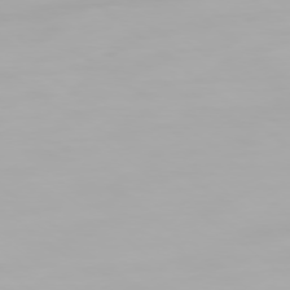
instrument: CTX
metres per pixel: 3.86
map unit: Ap
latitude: -78.8219
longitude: -96.0822
